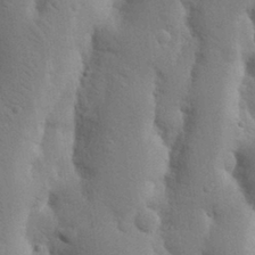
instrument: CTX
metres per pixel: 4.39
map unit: Nhu
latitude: 19.4993
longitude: -76.0633
